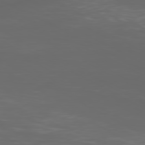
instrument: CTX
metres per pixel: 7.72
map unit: Ap
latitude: -79.9178
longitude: -73.7828
